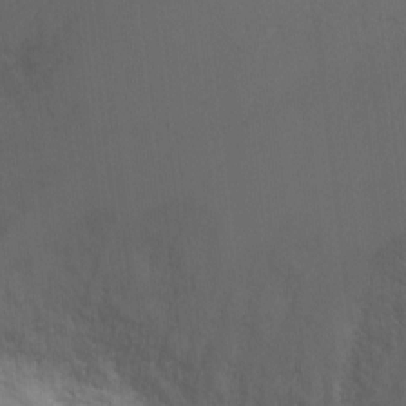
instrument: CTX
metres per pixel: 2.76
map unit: Ht
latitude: -2.9352
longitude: -28.0633
